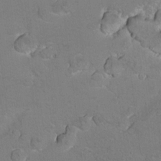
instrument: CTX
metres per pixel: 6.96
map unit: Hto
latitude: 8.5735
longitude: -30.1956
